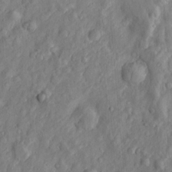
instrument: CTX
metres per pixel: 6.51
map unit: Htu
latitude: -3.8233
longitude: 158.1038
